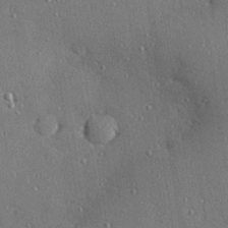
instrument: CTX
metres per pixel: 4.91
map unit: Hve
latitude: 27.5938
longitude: -90.2711
